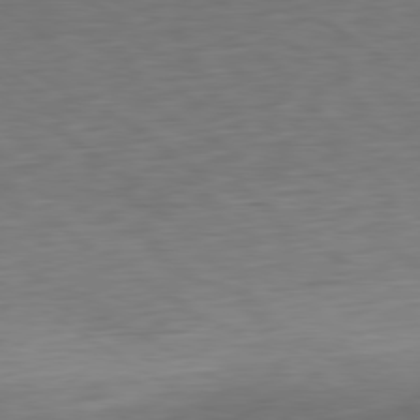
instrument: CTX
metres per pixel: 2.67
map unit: Ap
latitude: -80.5574
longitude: -69.4616
